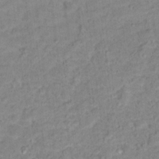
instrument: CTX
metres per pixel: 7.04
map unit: Hto
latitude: 16.1389
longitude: -38.6112
